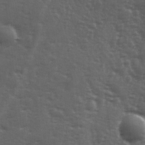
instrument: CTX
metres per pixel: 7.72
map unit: Ave
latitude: 11.8206
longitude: -103.9150
